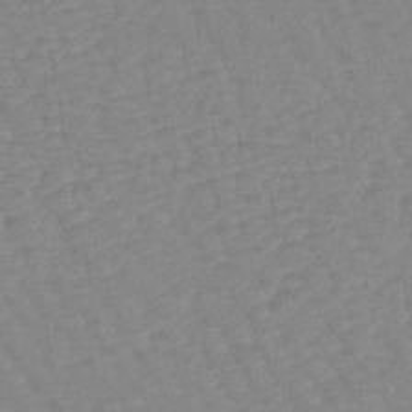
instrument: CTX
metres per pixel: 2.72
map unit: lHb
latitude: -44.2551
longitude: 80.6141
